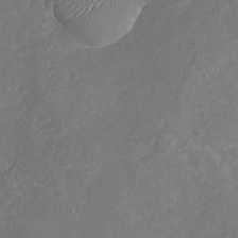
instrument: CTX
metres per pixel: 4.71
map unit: Nhu
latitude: -17.1998
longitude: -57.9339
